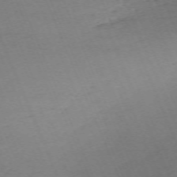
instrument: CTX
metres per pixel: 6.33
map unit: Nhu
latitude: -68.3495
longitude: 38.3306
